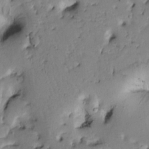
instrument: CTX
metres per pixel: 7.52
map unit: Htu
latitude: -0.6708
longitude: 170.6708
